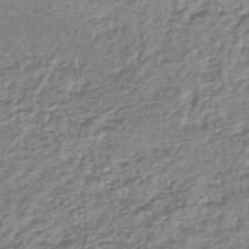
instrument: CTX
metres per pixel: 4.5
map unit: lHb
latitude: -41.6344
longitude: 71.9367
